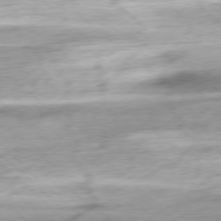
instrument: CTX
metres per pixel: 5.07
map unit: Ap
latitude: -78.2928
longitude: -72.0822
